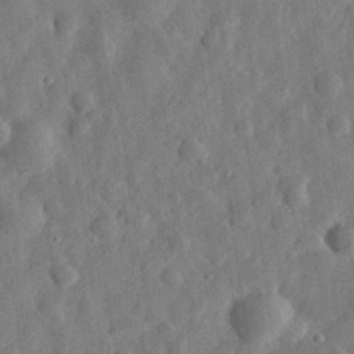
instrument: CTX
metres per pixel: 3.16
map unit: eHh
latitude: 32.3656
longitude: -75.4238
